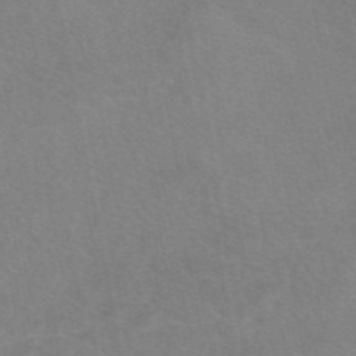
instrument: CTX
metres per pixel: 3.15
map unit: eAb
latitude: 49.6505
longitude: 120.7274
